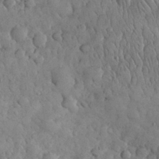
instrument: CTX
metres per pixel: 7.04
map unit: eHh
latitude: 31.4994
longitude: -68.7435
